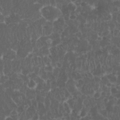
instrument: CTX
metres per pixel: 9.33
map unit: eHh
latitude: 33.6694
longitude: -62.2145
